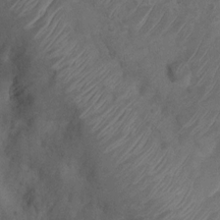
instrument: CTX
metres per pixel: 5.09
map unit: Nhu
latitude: 8.5735
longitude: -22.5168
